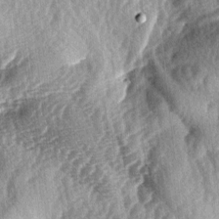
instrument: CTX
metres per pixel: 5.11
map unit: lAa
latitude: -4.5573
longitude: -126.6113
